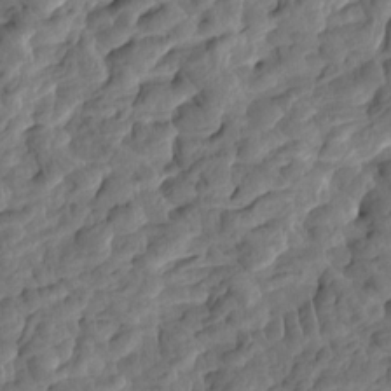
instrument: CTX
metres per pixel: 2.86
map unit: eHh
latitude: -1.0109
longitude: 14.7464
